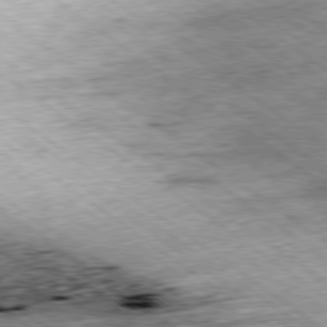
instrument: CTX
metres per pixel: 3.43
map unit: Ap
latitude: -79.2376
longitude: -50.4979
